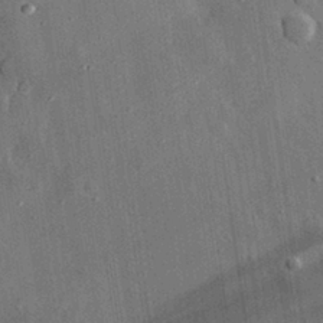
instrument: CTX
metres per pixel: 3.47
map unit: eHh
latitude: 30.9892
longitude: -80.2333
